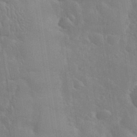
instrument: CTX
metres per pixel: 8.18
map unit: eHh
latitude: 35.3103
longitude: -61.2726
